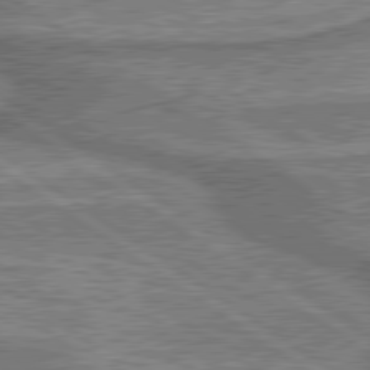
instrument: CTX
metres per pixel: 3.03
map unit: lApd
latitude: 79.9528
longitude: 175.7288
